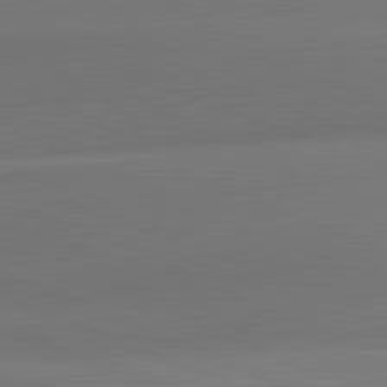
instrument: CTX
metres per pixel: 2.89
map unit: lApd
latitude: 82.0444
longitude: 149.3132
